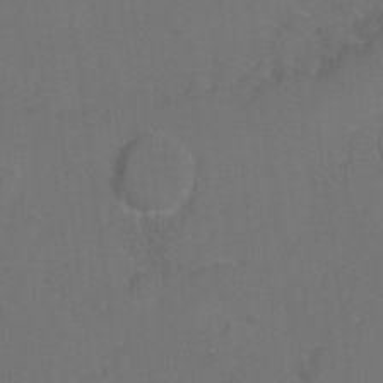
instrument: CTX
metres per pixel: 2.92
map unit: Hto
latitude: 3.6694
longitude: -32.7057
